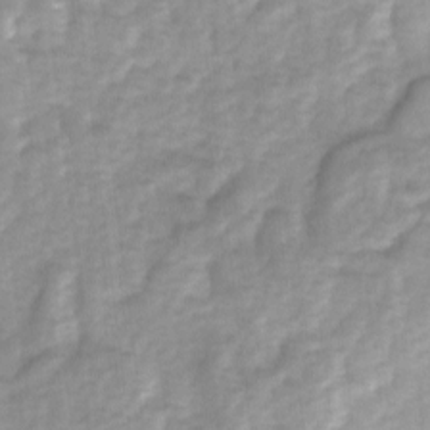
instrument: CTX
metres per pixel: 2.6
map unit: Ave
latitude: 1.4237
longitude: -112.2522
